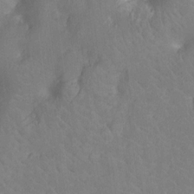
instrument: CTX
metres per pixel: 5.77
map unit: Nhu
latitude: -13.9178
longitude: -24.3467
